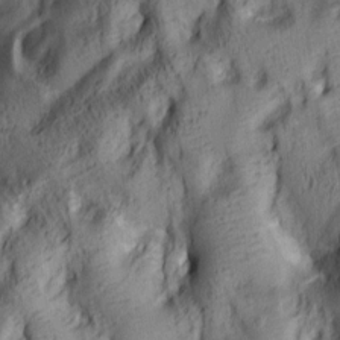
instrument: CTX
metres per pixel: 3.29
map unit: lAa
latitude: 6.1389
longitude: -114.6490
